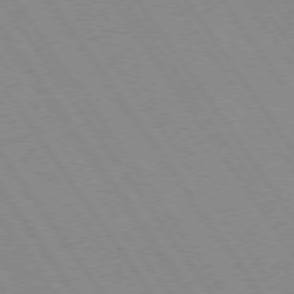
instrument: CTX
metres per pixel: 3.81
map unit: Hpe
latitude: 73.9339
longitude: -137.2537
